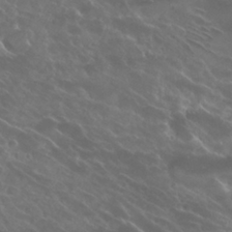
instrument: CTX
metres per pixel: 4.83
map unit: Hto
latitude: 25.6504
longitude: -39.3482
